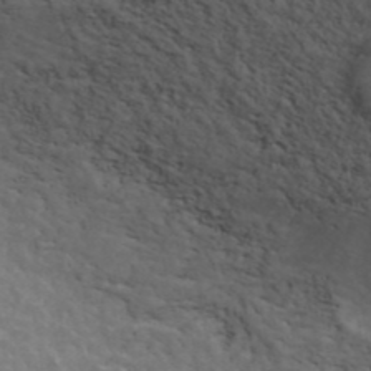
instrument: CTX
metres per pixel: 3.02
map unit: ANa
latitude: 42.6868
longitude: 24.5385
